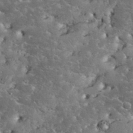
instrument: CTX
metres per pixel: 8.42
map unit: eHh
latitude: 34.1388
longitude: -65.7072
